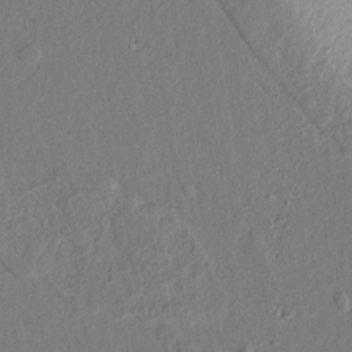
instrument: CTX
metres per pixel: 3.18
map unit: lAvf
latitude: 8.3845
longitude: 166.8030
